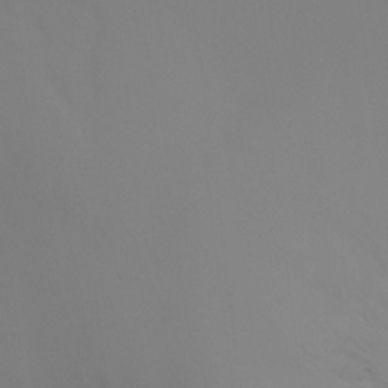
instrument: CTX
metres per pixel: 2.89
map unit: Ht
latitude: -5.4643
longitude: -26.1200
